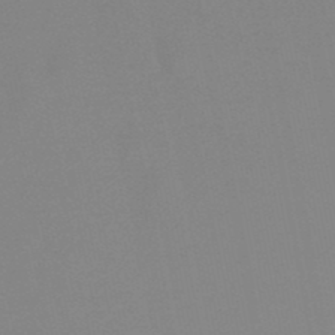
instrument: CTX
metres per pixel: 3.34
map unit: lHb
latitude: -49.1620
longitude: 69.4643
